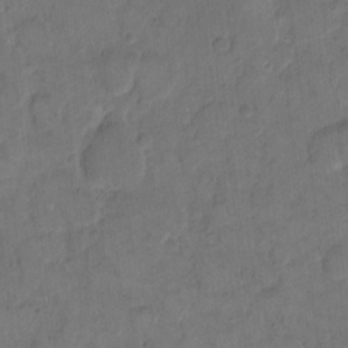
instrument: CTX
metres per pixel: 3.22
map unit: eHh
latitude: 12.6491
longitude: -65.8961
